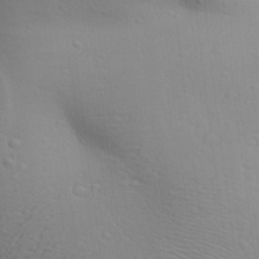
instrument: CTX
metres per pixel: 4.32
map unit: Aa
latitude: 27.1025
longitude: -138.5168
